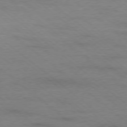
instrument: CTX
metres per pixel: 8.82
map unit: Ap
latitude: -78.2550
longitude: -93.1403
